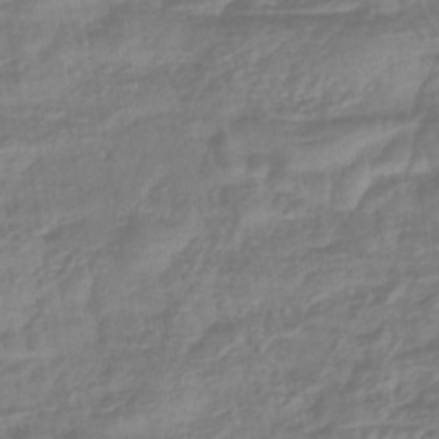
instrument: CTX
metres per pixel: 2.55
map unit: eHb
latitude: -44.2362
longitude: 81.8045
